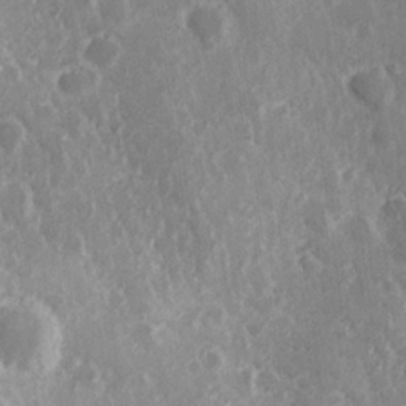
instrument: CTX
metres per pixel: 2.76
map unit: Hve
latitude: 24.9135
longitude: 146.4629
